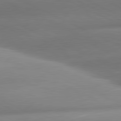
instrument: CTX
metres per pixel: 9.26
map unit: lApd
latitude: 81.0080
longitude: -159.6316
